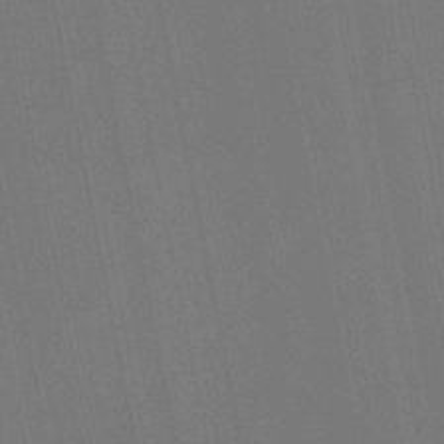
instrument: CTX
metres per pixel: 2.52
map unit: lHb
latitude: -47.7855
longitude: 72.2739
